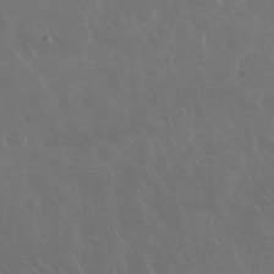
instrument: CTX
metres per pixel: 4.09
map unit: Nhu
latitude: 30.3657
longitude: -59.0081
